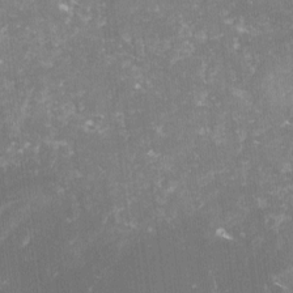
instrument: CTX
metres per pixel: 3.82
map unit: lHvf
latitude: -14.3118
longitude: -98.5545
